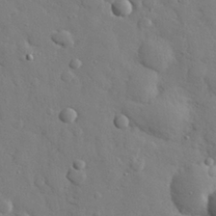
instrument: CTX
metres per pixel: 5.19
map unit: eHh
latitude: 27.8583
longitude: -78.5168
